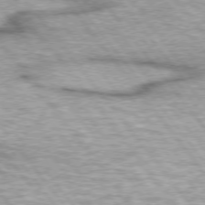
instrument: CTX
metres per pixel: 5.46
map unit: lApd
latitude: 74.8191
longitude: -48.8947
